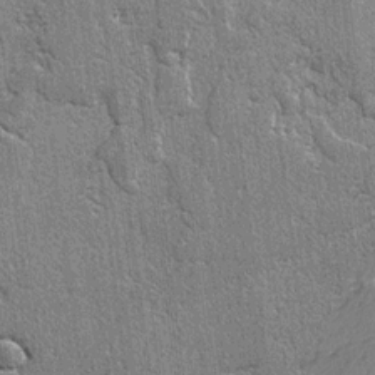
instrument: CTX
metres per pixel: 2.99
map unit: lAvf
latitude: -4.8030
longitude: -109.4615
